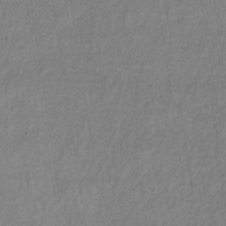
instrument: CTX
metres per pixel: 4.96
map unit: lHb
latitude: -35.1998
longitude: 69.8800
